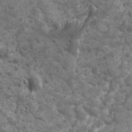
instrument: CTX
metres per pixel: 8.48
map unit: Ave
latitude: 16.8380
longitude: -133.3860
